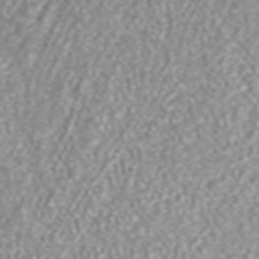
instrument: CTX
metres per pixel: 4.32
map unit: ANa
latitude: 40.2711
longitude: 24.4440
